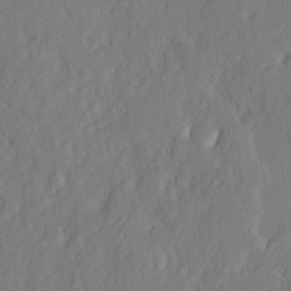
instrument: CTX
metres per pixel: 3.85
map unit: eHh
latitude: 3.9150
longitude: -77.5371
